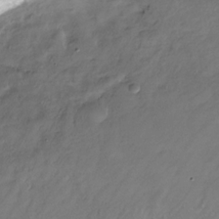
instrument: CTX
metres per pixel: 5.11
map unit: Nhu
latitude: -28.7652
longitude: -72.3468
